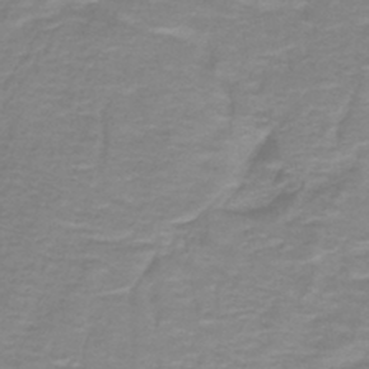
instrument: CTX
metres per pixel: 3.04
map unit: lHb
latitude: -41.0675
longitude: 56.1983
